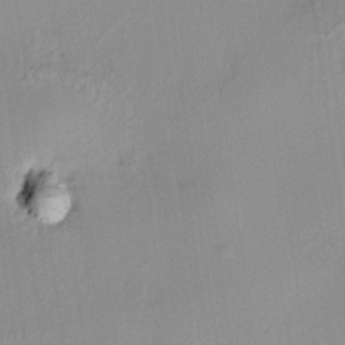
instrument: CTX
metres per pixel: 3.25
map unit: HNhu
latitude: 7.4237
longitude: 13.7478
